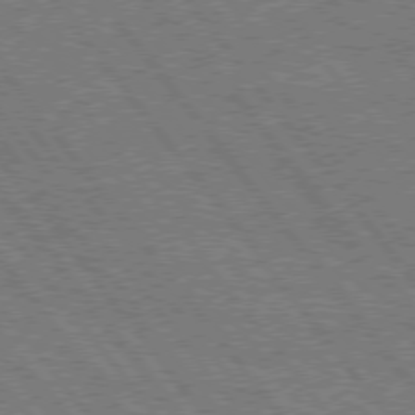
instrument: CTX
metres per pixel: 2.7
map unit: Hpe
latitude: 75.5749
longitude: -149.5749
